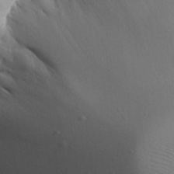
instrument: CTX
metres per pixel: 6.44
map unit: Aa
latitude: 27.4427
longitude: -129.3104
